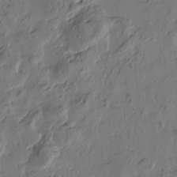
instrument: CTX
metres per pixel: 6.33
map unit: Htu
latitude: -2.9730
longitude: -178.2334
